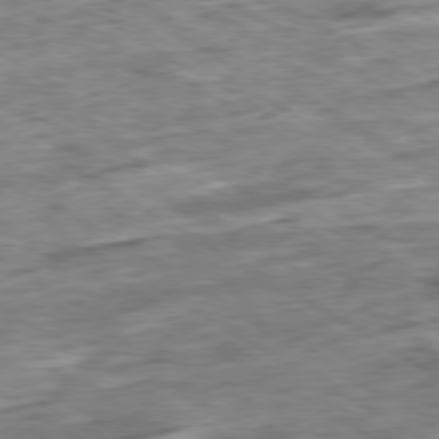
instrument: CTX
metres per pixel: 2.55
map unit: Ap
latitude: -80.0472
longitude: -84.1956
